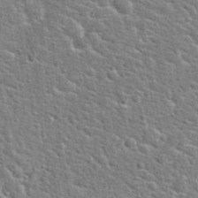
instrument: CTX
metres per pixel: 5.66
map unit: Hto
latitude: 23.8961
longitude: -48.5168
